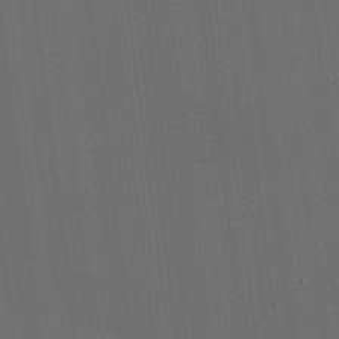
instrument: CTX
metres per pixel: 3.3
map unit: HNhu
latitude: -2.2361
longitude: -6.4601
